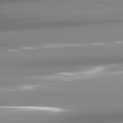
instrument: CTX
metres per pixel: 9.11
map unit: lApd
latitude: 81.7827
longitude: -138.0444
